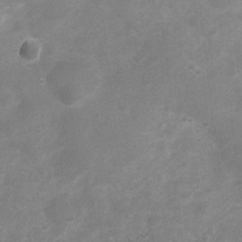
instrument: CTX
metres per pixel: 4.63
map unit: Nhu
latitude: 4.5735
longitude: -25.1592
